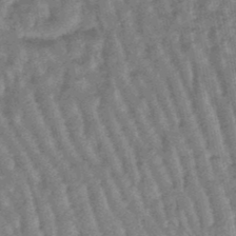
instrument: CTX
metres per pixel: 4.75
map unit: lHb
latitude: -47.8422
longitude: 78.5384
